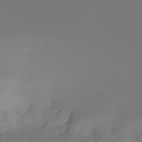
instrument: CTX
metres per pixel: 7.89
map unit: Ht
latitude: -15.8612
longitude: -42.2145
